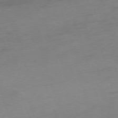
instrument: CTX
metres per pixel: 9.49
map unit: Ap
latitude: -75.1620
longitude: -73.7261
